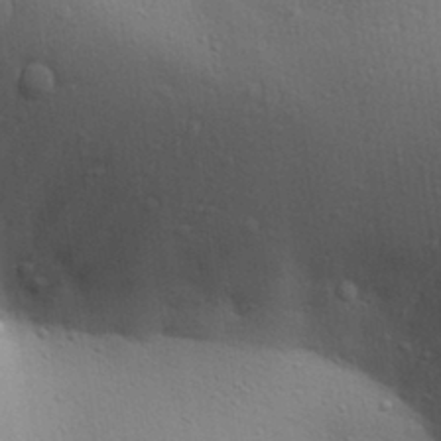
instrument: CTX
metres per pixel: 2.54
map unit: Aa
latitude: 30.7813
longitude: -145.6883
